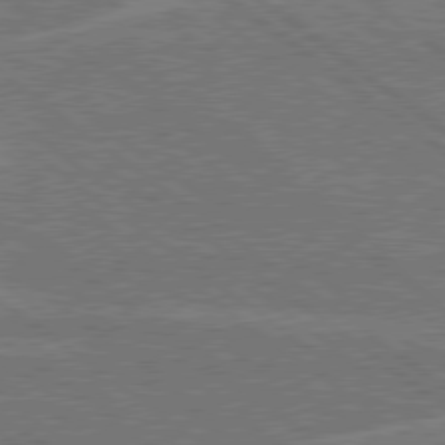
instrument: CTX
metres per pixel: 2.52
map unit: Hpe
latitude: 78.8380
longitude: -161.1592
